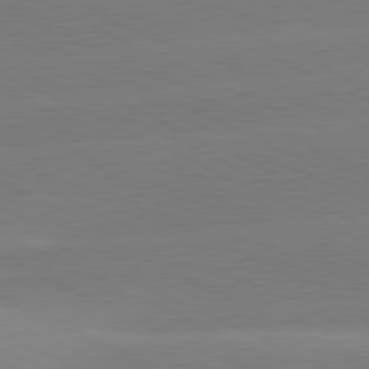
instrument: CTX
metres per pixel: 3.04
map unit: lApd
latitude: 81.0080
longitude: -155.3859
